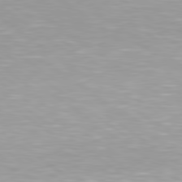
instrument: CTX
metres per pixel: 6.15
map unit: lApd
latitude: 79.6505
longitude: -129.1781
